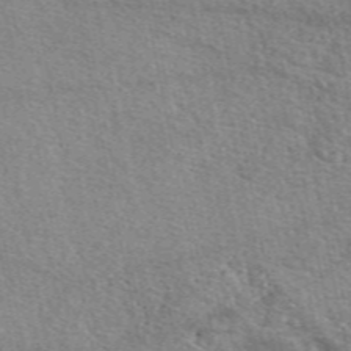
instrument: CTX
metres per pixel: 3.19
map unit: eAb
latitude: 49.4804
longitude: 113.8045
